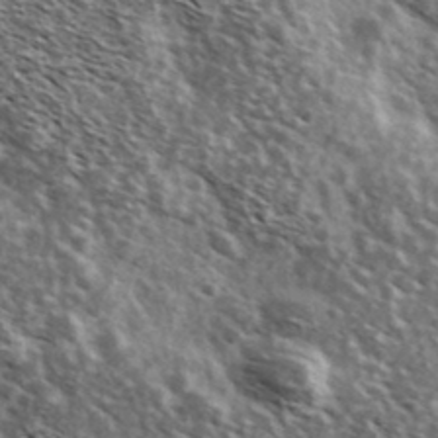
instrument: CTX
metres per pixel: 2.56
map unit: Ave
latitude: 37.9339
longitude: -108.7435
